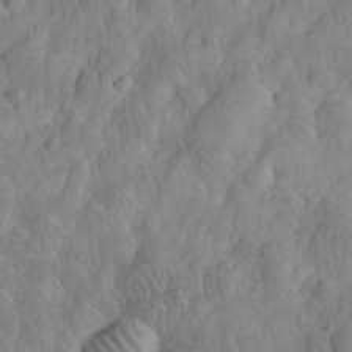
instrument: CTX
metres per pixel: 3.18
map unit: eHh
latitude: 31.5938
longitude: -66.8758
